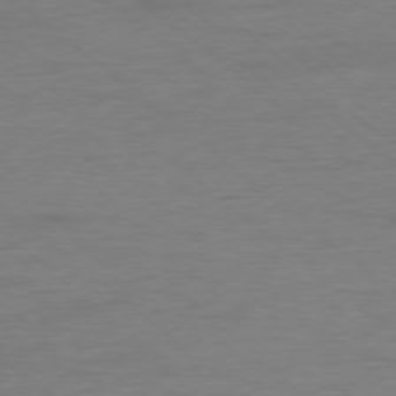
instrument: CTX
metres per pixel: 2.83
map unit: Ap
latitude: -78.5762
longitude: -87.3670
